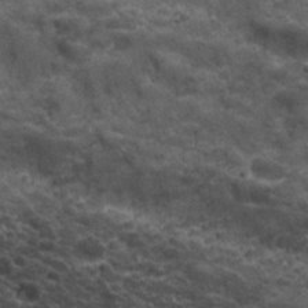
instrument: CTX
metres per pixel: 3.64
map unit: Nhu
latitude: 29.5749
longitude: -54.4790
